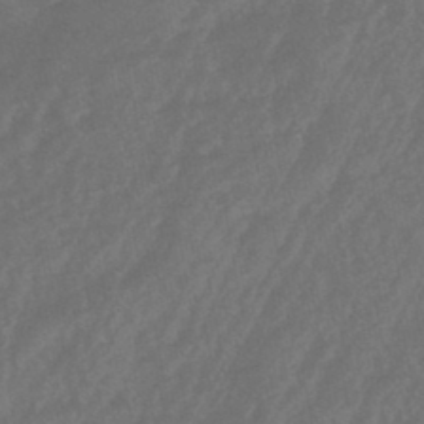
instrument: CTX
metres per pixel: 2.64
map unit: HNhu
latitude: -46.6896
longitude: 91.5966
